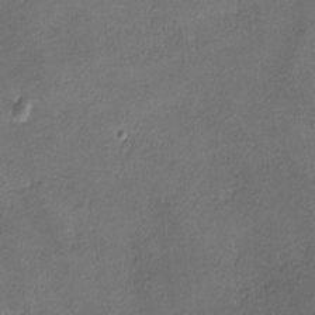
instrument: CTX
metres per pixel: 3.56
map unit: lHvf
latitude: -11.8800
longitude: -103.0836
